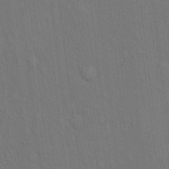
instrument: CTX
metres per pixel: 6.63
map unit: Hto
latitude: 14.6302
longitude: -61.3481
